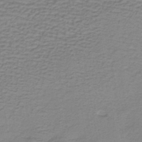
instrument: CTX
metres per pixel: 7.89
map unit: lHb
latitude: -40.1228
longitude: 61.7856
